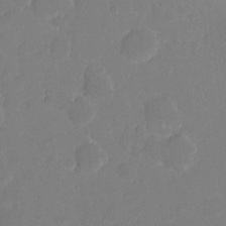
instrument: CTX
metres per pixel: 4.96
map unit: eHh
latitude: 5.4615
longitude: -66.3845
